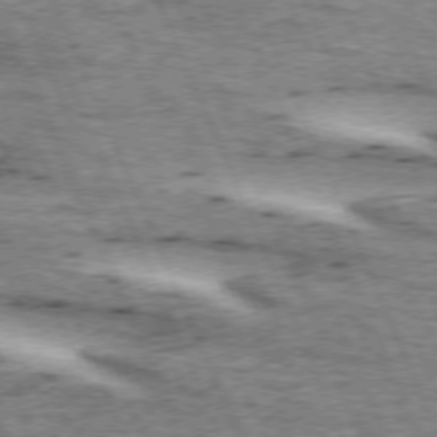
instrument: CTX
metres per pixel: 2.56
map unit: lApd
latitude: 72.8002
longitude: -53.9528
